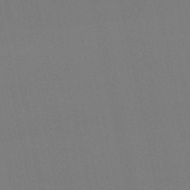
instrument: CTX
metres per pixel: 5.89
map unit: eHb
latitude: -50.4062
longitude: 75.8990
